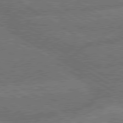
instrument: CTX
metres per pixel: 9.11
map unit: lApd
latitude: 79.8961
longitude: -162.6113
